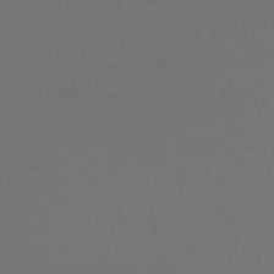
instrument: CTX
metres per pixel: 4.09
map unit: lHb
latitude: -43.5210
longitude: 75.4833
